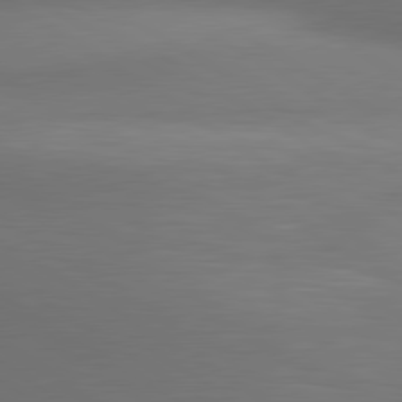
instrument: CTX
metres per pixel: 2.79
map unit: lApd
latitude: 80.3845
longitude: 124.0850
